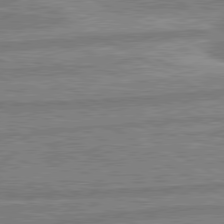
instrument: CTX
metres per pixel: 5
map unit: lApd
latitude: 80.3845
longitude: -171.6127
